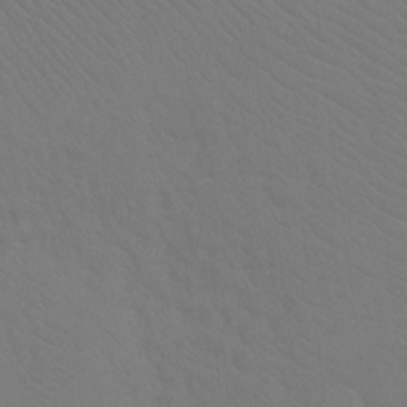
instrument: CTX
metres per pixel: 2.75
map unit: Ht
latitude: -9.2943
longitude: -38.4412
